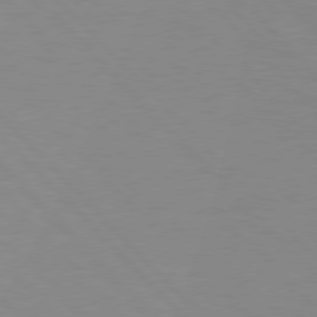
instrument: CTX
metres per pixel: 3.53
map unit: Hpe
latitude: 77.4804
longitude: -124.7813
